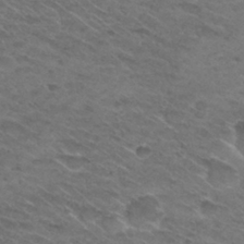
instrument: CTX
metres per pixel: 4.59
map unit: Nhu
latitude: 29.3293
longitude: -47.3860
